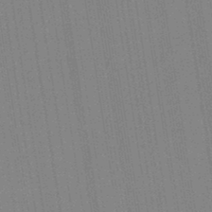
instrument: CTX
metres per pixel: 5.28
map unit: HNb
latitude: -44.3306
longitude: -40.9702
